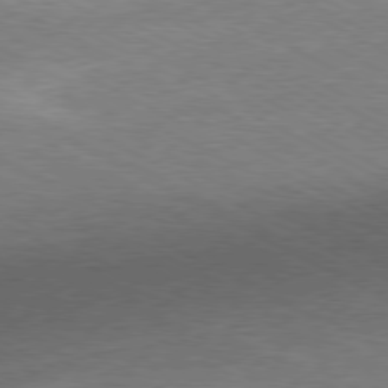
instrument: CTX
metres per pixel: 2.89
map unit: Ap
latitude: -80.5952
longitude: -85.7072
